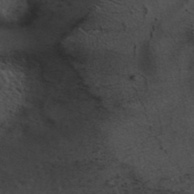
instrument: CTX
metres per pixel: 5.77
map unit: ANa
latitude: 42.0633
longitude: 54.9164
